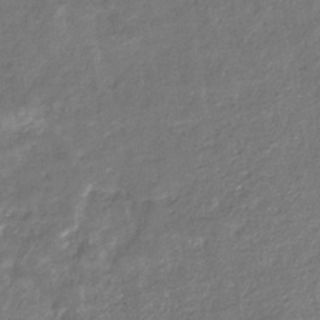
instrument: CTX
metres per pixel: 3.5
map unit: eHb
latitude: -34.5952
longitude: 75.5211
